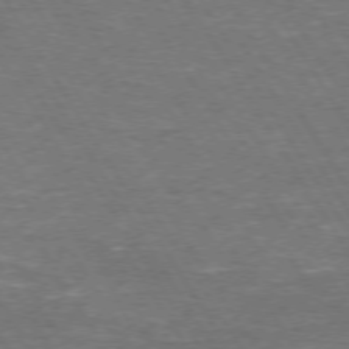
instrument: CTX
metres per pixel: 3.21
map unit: Hpe
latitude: 72.7813
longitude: -123.6316
